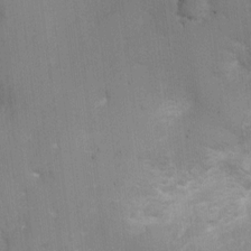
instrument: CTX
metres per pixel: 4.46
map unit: Nhu
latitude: 2.7246
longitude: -16.6490
